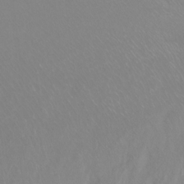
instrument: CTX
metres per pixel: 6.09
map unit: Ht
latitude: -15.0109
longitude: -43.0836
